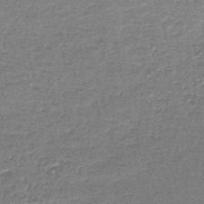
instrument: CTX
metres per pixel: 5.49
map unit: lHb
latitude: -44.1984
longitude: 57.5777
